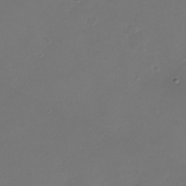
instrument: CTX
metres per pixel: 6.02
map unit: Nhu
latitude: -28.3873
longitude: -66.2711
